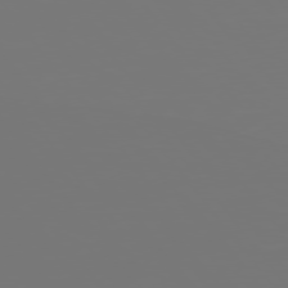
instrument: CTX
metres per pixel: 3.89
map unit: Hpe
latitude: 75.6505
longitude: -126.7624
